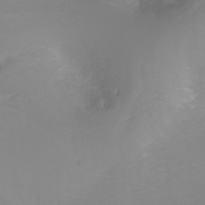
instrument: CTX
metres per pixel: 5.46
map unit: Nhu
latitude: -17.5777
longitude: -47.2348
